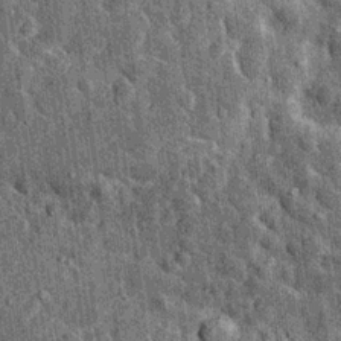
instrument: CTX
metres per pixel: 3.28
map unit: Nhu
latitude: 15.9906
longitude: -32.3656
